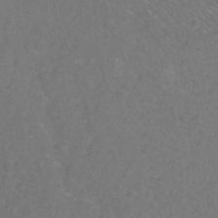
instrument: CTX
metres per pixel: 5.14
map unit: Ht
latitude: -2.1227
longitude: -33.9906
